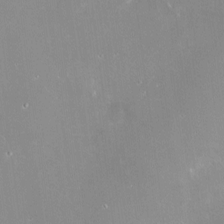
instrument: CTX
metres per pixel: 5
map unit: Nve
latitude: -18.3873
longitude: -59.8017
